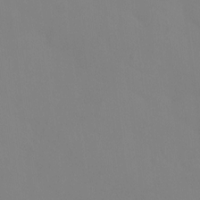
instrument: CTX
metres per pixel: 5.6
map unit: Htu
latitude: -15.2187
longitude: -47.5749
